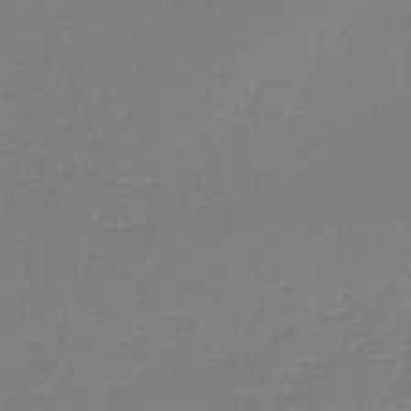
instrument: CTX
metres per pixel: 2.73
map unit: lHb
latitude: -44.9164
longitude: 55.8800
